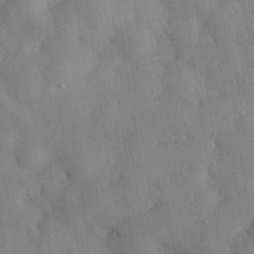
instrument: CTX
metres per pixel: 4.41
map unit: eHh
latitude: 30.4790
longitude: -76.3467
